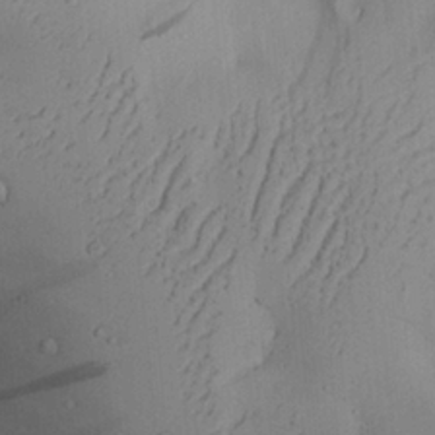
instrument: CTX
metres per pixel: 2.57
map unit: Aa
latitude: 28.2333
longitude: -131.7639
